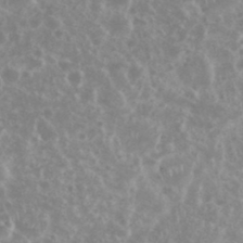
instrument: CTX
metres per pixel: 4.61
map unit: eHh
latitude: 35.1970
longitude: -61.7638
